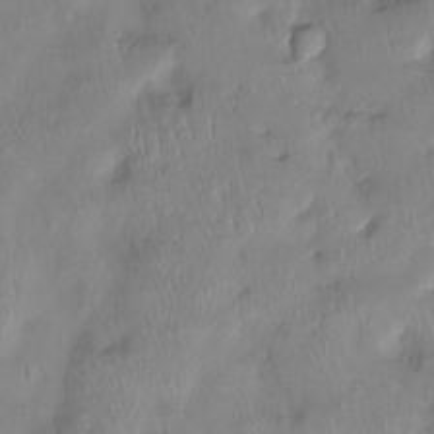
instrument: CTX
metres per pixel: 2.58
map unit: Ht
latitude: -14.6141
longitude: -44.5546
